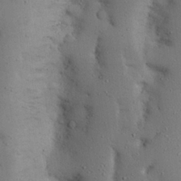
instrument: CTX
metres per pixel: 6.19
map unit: Nhu
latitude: 25.1214
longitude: -72.6680
